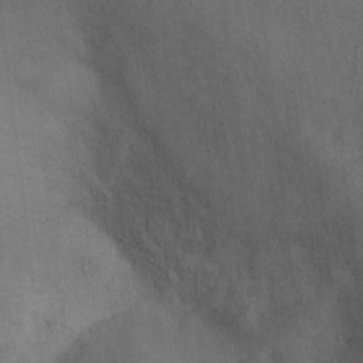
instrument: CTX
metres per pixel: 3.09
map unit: Ht
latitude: 12.5168
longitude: -41.0269
